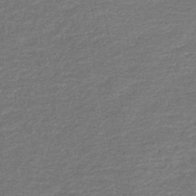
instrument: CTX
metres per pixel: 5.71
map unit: HNb
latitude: -43.5966
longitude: 51.4832
